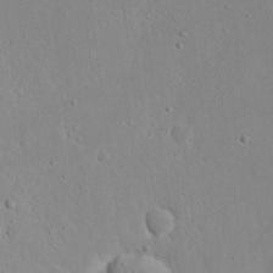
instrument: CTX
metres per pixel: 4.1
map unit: eHh
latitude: 17.4993
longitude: -71.0836
